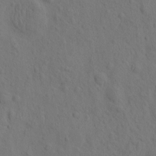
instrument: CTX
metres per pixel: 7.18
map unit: eHh
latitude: -2.1794
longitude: 18.7652
